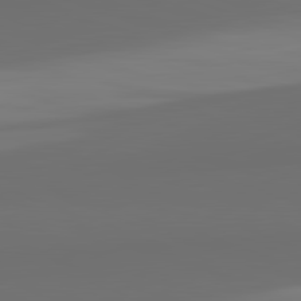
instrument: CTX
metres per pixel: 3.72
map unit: lApd
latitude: 82.4412
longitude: 159.6910
